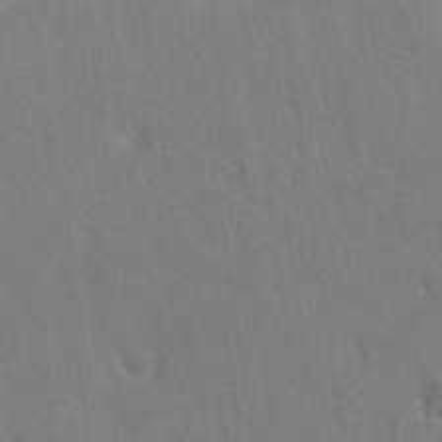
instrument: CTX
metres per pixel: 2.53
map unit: eAb
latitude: 34.7435
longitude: 110.0472
